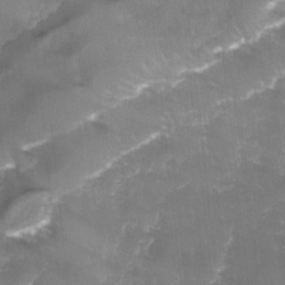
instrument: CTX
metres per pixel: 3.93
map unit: Ave
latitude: -11.4454
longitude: -119.9717
